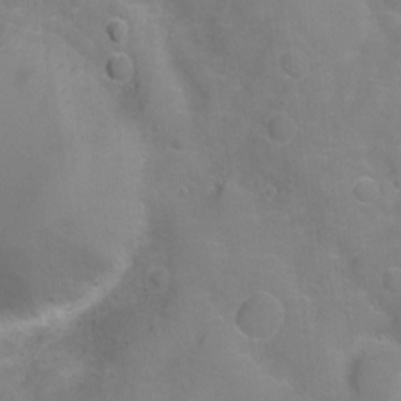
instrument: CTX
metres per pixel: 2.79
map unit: Hto
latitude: -4.7274
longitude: -35.4993
